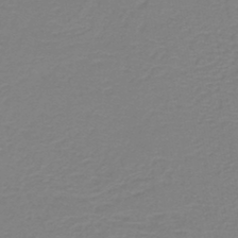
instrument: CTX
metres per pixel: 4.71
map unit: HNb
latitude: -45.5966
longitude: 53.7855
